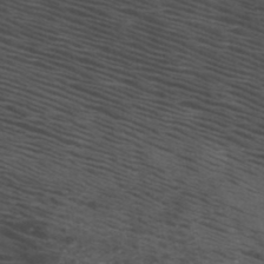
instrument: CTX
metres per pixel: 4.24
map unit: HNb
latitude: -45.9367
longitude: -45.5371
